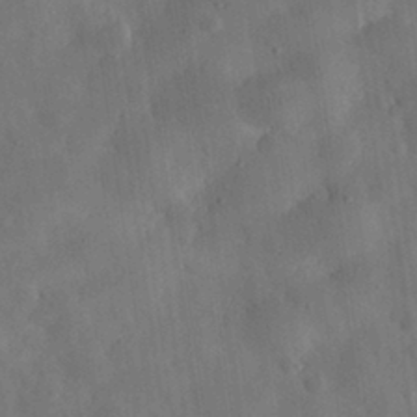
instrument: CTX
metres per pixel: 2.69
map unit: eHh
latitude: 30.5168
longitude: -73.8206
